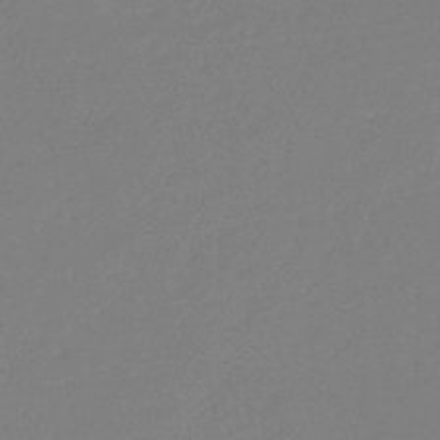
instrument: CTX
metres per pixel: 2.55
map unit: eHb
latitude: -31.0864
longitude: 72.5196
